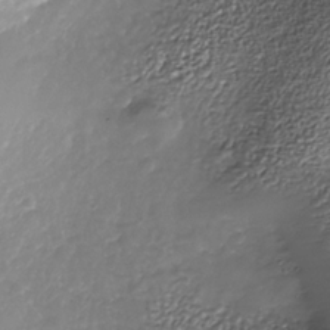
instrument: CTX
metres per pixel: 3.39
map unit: Nhe
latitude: -36.3684
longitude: -88.2145
